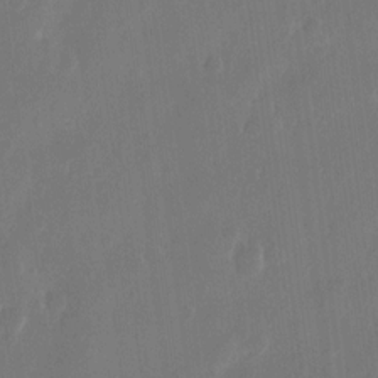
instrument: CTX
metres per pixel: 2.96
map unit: eHh
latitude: 12.3278
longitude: -72.5735
